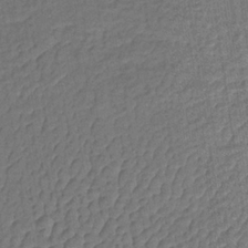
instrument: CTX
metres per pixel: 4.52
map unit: lHb
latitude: -35.7289
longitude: 65.5588
